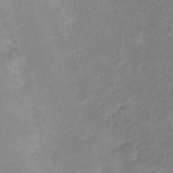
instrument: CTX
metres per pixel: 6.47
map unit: Ht
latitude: 2.0633
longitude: -34.5923
